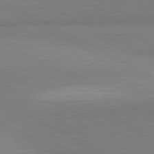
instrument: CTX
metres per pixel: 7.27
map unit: lApd
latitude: 81.2726
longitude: 158.3306
